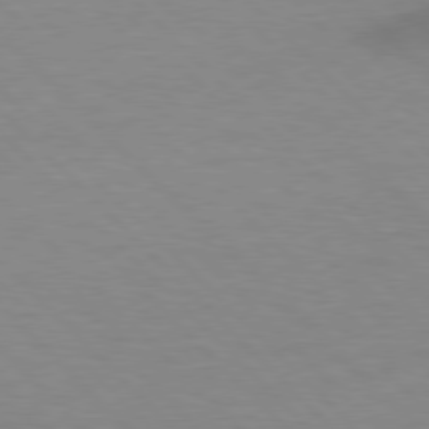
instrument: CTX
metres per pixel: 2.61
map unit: lApd
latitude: 77.1970
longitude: -59.8017
